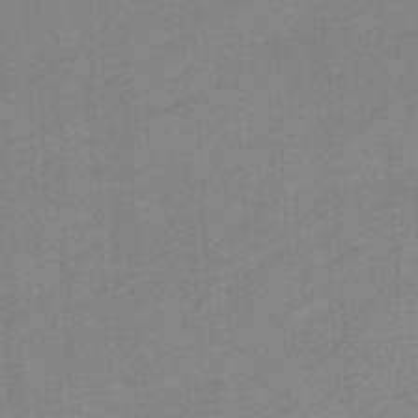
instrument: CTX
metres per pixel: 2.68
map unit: HNb
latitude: -35.1620
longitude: 57.3509
